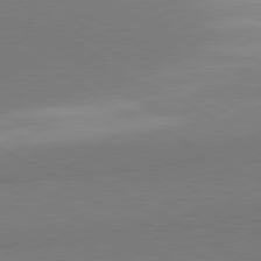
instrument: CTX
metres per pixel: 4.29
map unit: lApd
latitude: 81.2915
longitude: 159.7099
